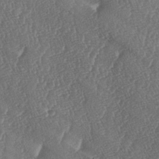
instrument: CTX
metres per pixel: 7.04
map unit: lAa
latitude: -6.2928
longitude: -130.1578
